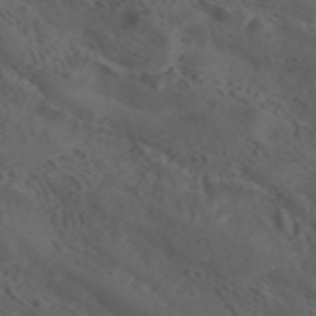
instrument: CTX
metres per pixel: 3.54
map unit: ANa
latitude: 42.4412
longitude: 33.7289
